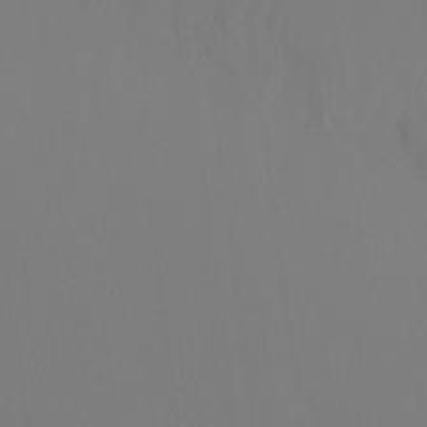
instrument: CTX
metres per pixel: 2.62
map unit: Ht
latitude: -15.7478
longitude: -42.4412
